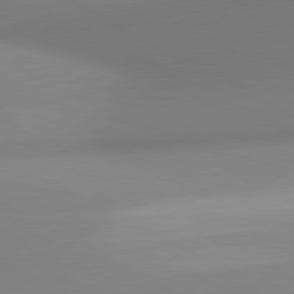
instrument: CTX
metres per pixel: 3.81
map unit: lApd
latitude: 80.9514
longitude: 134.7463
